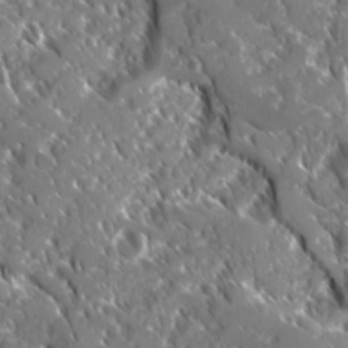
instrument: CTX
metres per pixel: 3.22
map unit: Ave
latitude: 16.8569
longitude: -130.3846
